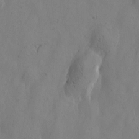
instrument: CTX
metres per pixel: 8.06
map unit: Htu
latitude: -3.1620
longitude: -177.0836
